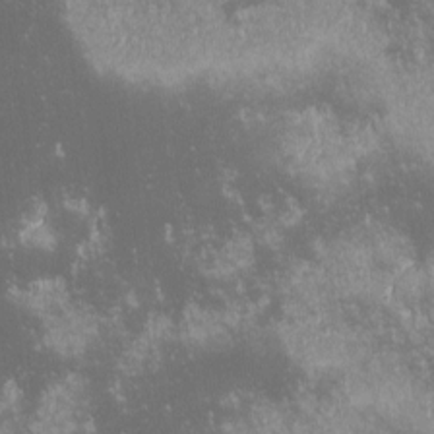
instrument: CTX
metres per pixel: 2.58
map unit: lHvf
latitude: -13.9745
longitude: -103.9150
